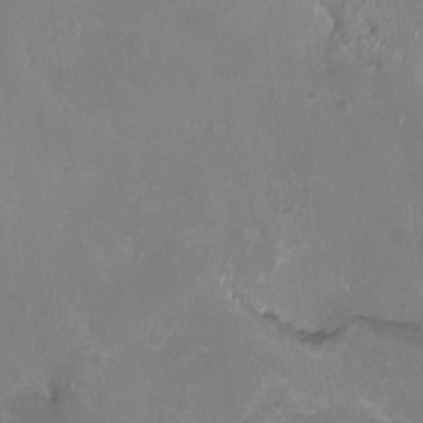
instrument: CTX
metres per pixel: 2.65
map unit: HNhu
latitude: -1.2943
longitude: -1.6316
